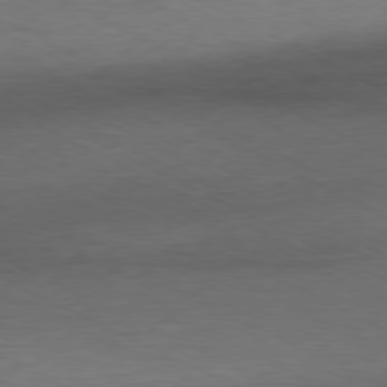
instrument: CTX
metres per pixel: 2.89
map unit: Ap
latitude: -80.0850
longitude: -82.5356
